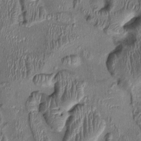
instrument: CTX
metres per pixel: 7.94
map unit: Ht
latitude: -0.9920
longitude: -14.0822
